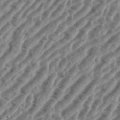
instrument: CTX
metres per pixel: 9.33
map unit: eHh
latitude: 36.5546
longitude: -135.1970
